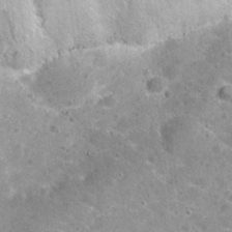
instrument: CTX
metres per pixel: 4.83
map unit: Nhu
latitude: 29.4426
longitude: -49.4615
